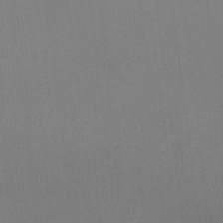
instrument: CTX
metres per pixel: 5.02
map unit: Ht
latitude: -8.8786
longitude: -36.6680
